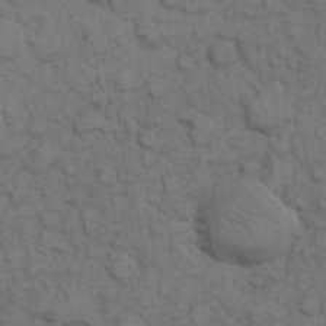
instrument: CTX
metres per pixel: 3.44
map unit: eHh
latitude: 7.8394
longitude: -64.9325
